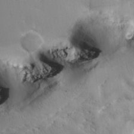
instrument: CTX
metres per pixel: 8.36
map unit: lHvf
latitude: 27.2159
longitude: 142.2361
